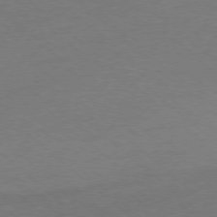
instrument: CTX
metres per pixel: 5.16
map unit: Ap
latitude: -77.9556
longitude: -69.3482
